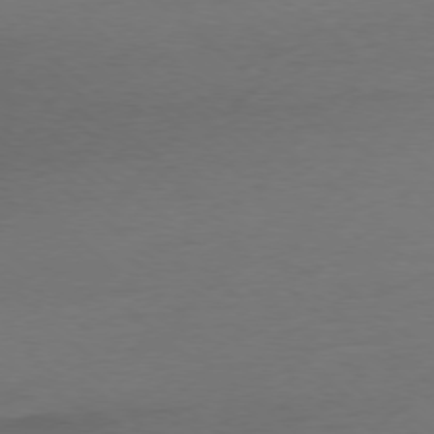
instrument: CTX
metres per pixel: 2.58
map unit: Ap
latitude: -78.2361
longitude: -69.3293
